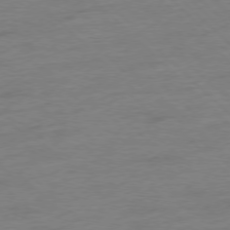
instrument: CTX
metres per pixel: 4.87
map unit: Hpe
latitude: -77.3888
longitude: -13.3293
